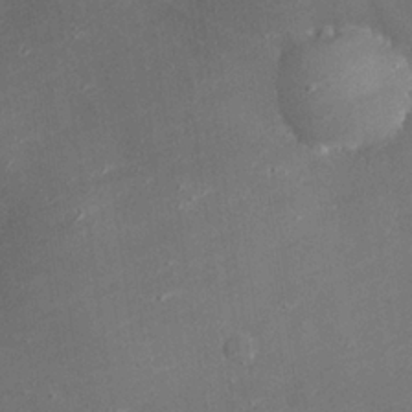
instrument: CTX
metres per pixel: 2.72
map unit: eHh
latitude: 24.4034
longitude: -90.8191
